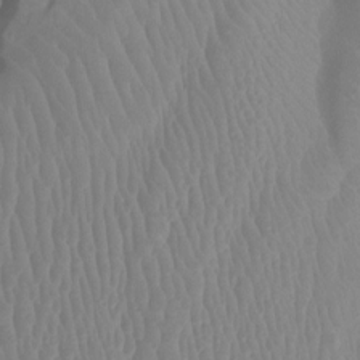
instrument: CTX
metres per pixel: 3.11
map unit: Ht
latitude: -1.8990
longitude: -17.6883
